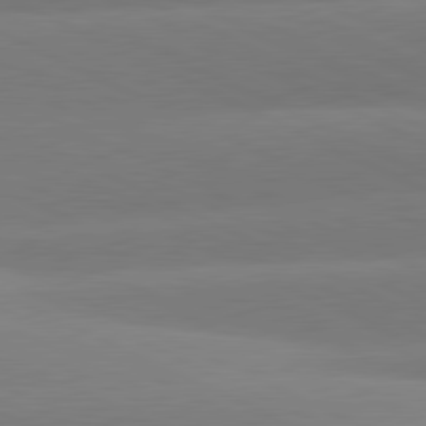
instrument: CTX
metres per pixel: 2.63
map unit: lApd
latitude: 81.2159
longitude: -154.7057
